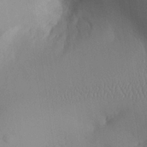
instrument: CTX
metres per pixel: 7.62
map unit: Aa
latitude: 30.5735
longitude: -141.6882
